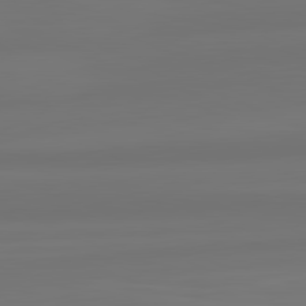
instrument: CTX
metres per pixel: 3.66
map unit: lApd
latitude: 82.0255
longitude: -172.3845
